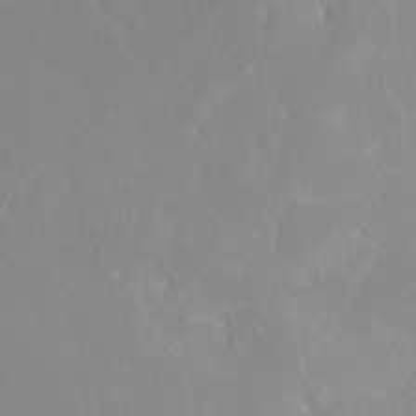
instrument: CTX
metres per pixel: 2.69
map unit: Nhu
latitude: -7.1809
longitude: -44.4790
